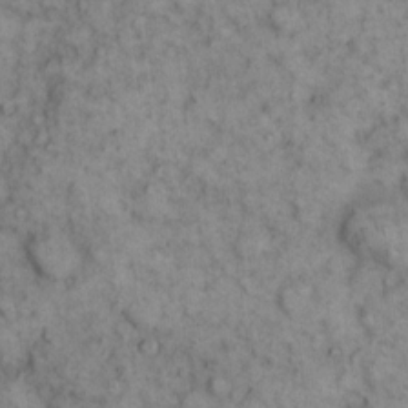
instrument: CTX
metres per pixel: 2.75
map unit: eHh
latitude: 12.8569
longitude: -64.7813
